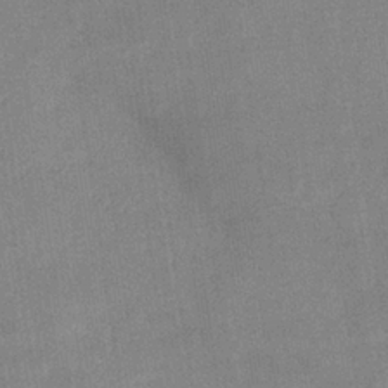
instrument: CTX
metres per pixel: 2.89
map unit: lHb
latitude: -35.2565
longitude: 73.2187
